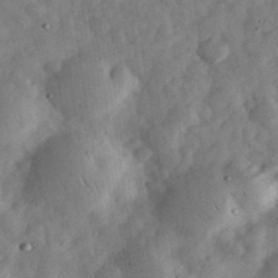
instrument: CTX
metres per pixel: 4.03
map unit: eHh
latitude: 34.3467
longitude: -69.5560
